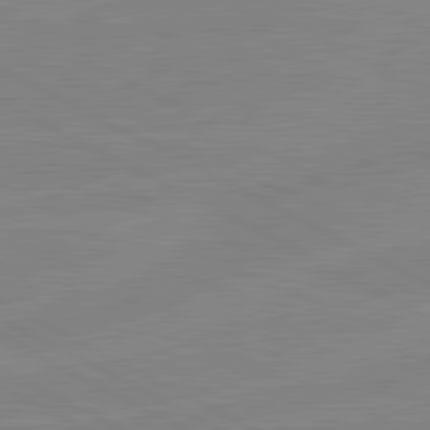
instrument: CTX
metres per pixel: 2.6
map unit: lApd
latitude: 81.2537
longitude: -176.1766
